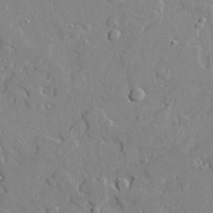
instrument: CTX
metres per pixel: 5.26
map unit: lAvf
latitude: 28.2333
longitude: -108.1200
